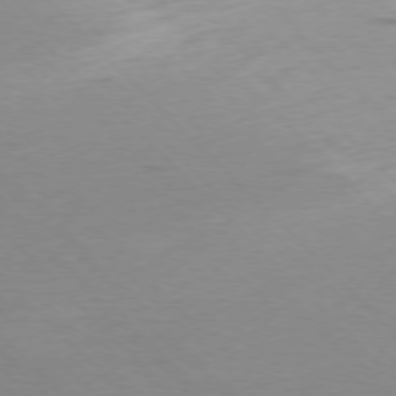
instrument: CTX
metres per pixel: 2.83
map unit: Ap
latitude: -76.9542
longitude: -65.0458
